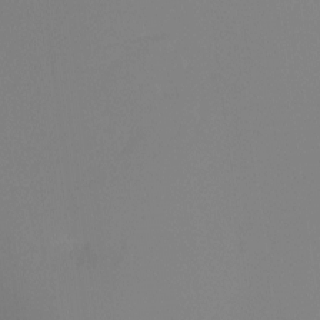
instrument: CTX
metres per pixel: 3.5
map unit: Ht
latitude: -13.5021
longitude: -50.1011
